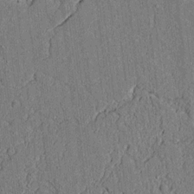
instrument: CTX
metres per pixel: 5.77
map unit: lAvf
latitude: 4.8380
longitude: 169.5588
